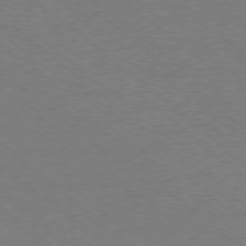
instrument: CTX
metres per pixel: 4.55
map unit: Ap
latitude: -78.1605
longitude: -83.7071
